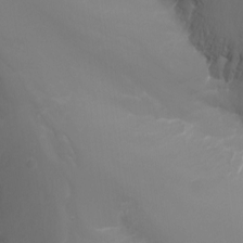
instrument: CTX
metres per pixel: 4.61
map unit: Nhu
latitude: -14.2740
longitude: -62.8191
